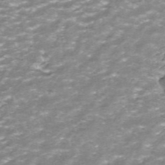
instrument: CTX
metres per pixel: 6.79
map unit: ANa
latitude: -41.1809
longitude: 104.1605
